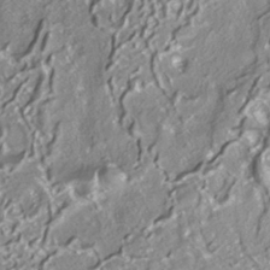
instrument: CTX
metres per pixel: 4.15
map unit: ANa
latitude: -38.3118
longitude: 97.4266
